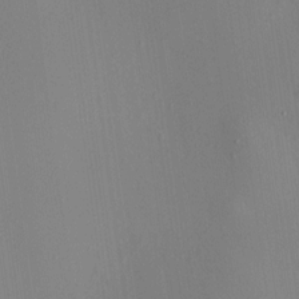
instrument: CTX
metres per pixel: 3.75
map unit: HNhu
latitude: 8.5735
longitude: 14.3873
